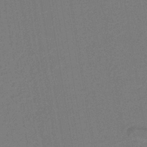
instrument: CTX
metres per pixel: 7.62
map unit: lHb
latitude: -39.1053
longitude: 58.5762
